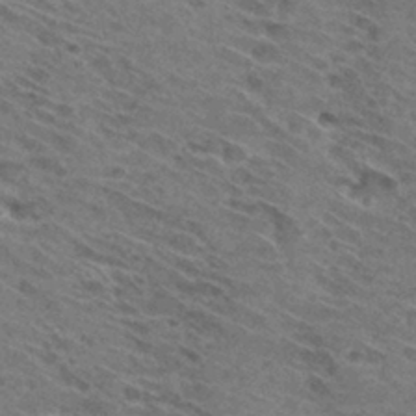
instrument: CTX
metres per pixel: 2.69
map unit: Hto
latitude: 31.3860
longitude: -46.1011
